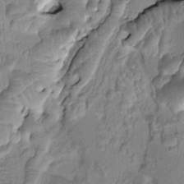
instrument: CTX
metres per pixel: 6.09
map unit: HNhu
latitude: 4.5168
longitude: 8.7841
